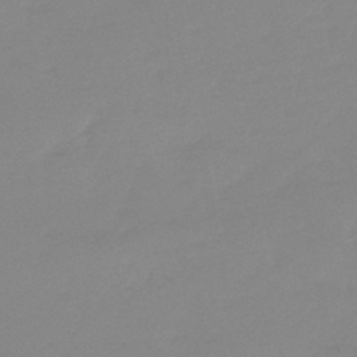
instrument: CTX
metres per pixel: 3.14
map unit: lHb
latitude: -44.0472
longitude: 63.5210
